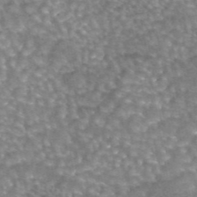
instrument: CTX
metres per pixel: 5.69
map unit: eAb
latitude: 44.4979
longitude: 104.9164
